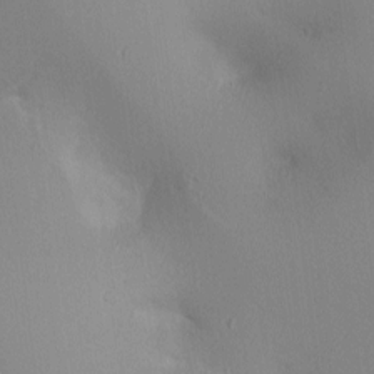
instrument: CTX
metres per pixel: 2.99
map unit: lAa
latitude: 2.9136
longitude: -116.8758
